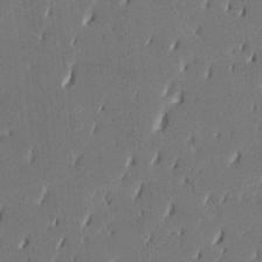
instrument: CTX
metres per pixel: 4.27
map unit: HNhu
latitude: 8.4223
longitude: -5.2726
